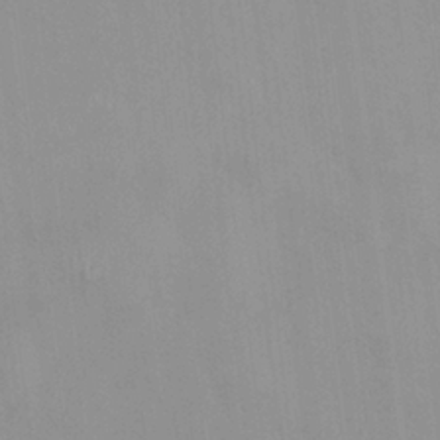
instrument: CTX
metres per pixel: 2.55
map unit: HNhu
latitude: 0.3089
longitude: -3.9150
